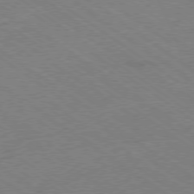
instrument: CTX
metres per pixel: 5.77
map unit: Ap
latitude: -79.1998
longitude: -99.0647
